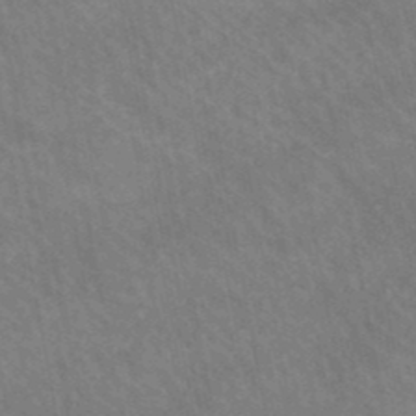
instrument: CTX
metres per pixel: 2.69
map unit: lHb
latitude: -47.9178
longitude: 74.4062
